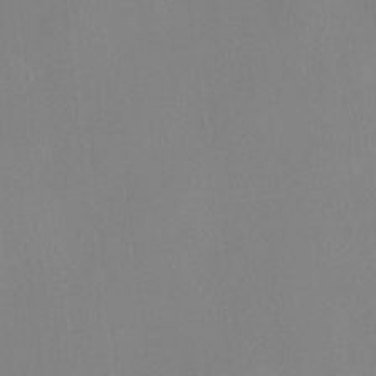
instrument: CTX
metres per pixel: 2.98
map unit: HNhu
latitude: 7.8961
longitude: 11.9178
